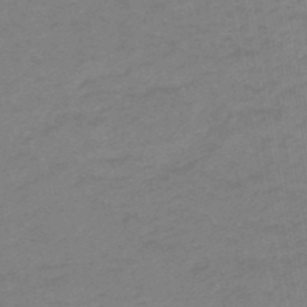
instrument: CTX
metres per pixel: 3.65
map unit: eHb
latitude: -48.1039
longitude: 85.7855
